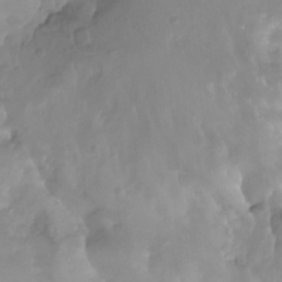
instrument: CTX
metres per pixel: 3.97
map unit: Aa
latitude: -13.1431
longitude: -67.0647
